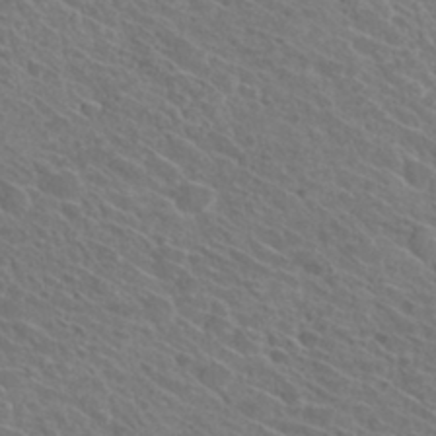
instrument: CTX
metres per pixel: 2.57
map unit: Hto
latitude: 30.9325
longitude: -47.0459
